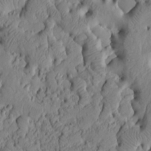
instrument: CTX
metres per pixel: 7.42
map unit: HNhu
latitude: 11.2915
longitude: 23.8045
